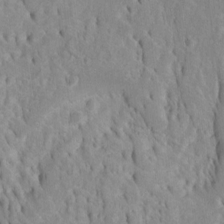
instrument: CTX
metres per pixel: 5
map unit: Htu
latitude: -4.5573
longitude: 151.4832
